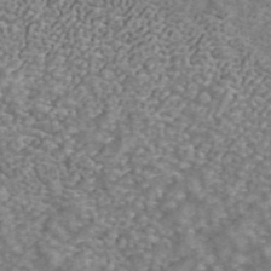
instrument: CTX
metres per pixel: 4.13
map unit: ANa
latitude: 43.2348
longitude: 29.6533
